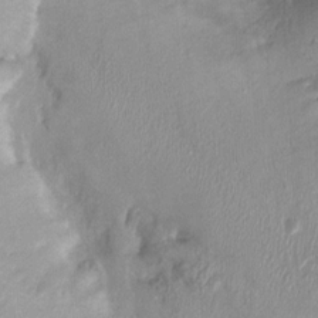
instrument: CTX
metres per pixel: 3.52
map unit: Ht
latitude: -2.3495
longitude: -15.2726
